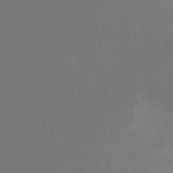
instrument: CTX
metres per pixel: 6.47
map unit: Hto
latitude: -10.4629
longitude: -40.5167
